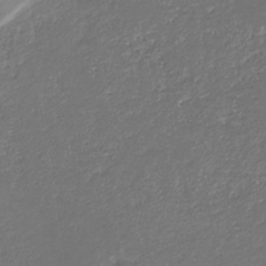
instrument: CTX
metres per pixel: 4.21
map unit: eHb
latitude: -31.8989
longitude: 67.4832
